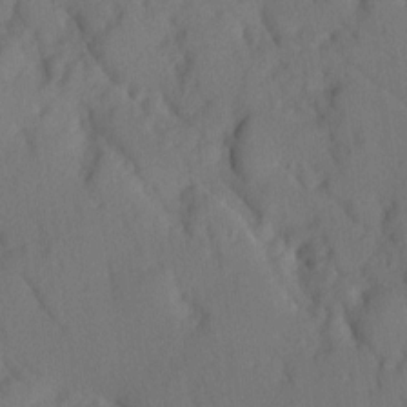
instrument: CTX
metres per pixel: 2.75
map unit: Ave
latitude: 9.9717
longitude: -102.3845
